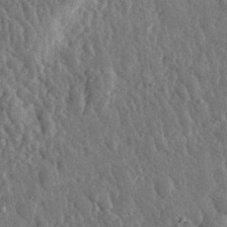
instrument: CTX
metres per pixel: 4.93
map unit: eHh
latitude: 32.8947
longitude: -79.8206
